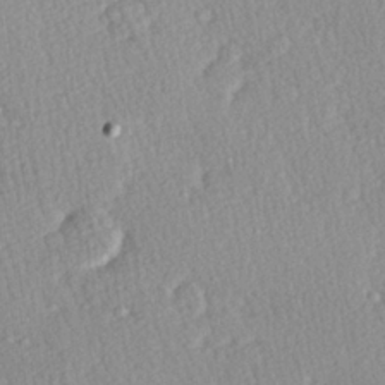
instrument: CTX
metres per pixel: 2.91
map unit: Hve
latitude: 26.7435
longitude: -93.6882
